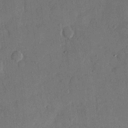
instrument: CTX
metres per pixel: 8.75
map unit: eHh
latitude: 13.7261
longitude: -68.1389
